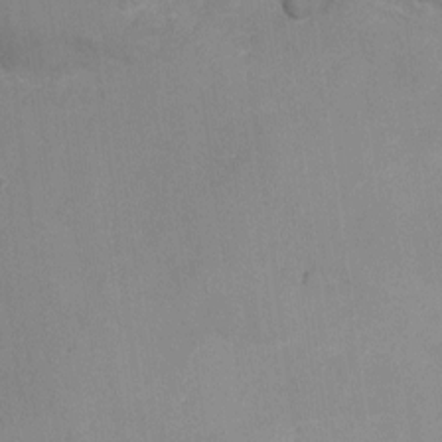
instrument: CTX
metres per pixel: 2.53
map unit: Nhu
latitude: -10.7652
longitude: -36.4223
